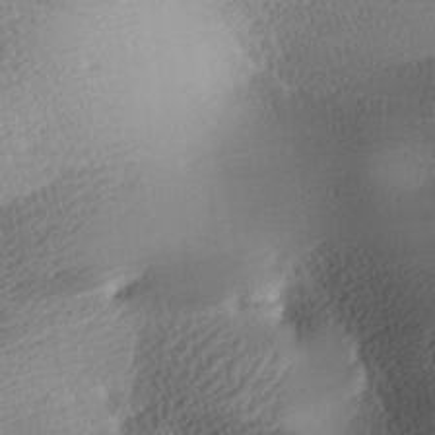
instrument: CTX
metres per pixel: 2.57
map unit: lAa
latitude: -10.0661
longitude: -124.8569
